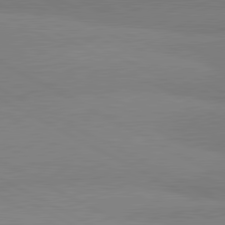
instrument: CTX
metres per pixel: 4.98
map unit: lApd
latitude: 81.1214
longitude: -179.4616
